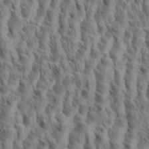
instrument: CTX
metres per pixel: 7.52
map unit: eHh
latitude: 34.9702
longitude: -138.2333
